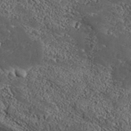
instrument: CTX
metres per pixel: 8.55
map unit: Aa
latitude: 33.0270
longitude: -134.7435
